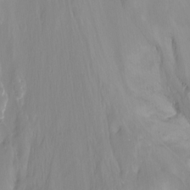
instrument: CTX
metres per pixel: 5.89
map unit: Nhu
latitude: -13.3321
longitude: -62.7436
